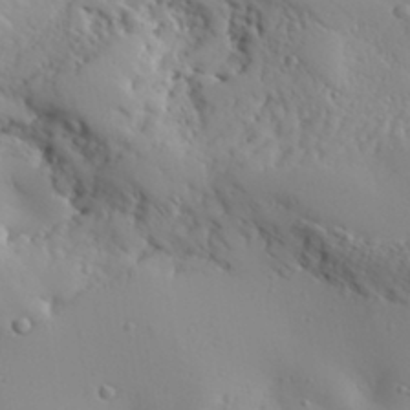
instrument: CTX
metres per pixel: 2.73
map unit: Aa
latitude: 31.7639
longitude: -132.8569
